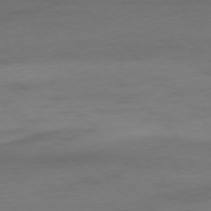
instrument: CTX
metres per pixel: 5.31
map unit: Ap
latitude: -77.5588
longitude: -71.2726
